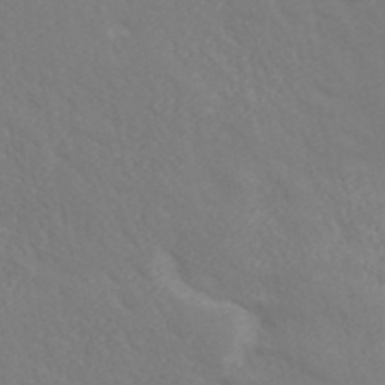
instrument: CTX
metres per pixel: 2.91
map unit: eHh
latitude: 42.9892
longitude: -90.9892
